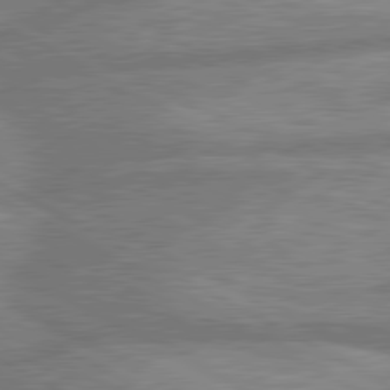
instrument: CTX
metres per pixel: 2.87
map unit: lApd
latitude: 80.5546
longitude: -166.7624
